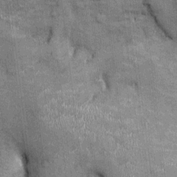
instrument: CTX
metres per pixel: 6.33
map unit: Ht
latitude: -2.3495
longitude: -12.6302
